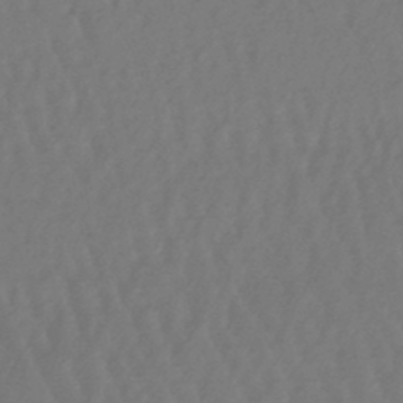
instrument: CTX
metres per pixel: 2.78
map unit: lHb
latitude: -47.4265
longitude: 62.0283
